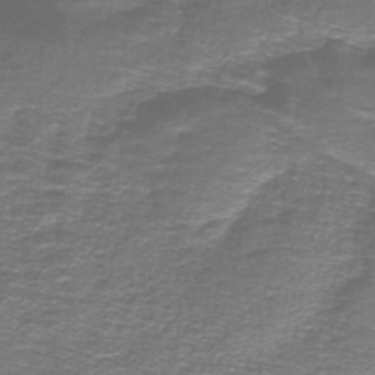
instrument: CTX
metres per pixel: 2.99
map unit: lHb
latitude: -42.9730
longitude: 55.7478
